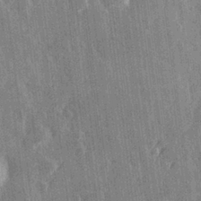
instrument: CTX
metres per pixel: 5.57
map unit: Hve
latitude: 27.8395
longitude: 147.5966
